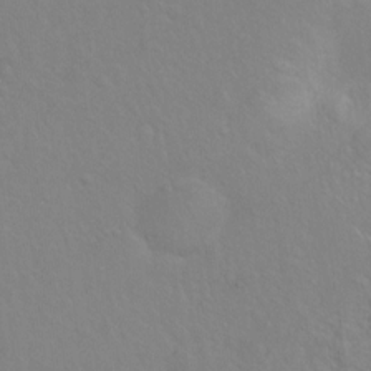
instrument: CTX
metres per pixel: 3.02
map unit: Ht
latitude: -7.0486
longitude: -37.4238
